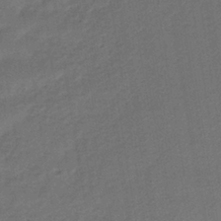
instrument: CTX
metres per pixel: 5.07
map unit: lHb
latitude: -38.3118
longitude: 71.4077
